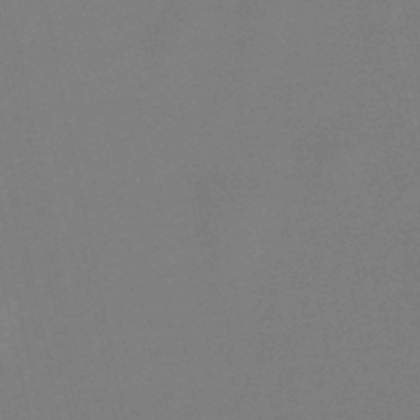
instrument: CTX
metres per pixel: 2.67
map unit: lHb
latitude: -49.3510
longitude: 71.5210
